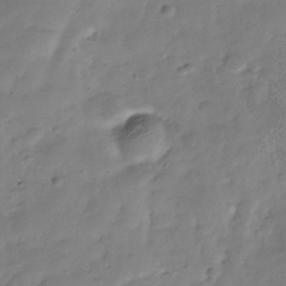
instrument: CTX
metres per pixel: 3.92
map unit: Hve
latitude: -31.9556
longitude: 91.8045
